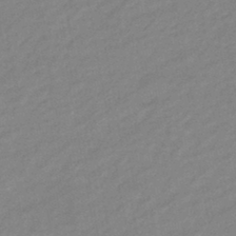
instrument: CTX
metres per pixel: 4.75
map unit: eHb
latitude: -40.8408
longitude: 82.6707
